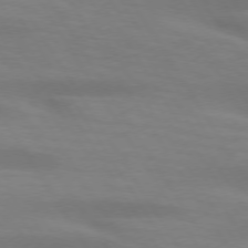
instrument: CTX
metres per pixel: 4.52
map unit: lApd
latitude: 73.6694
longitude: -53.4238
